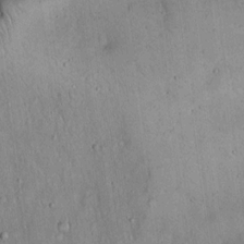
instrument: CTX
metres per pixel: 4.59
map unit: eHh
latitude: 18.6868
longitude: -61.0080
